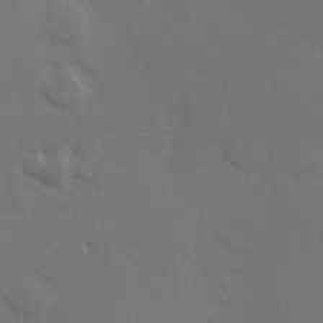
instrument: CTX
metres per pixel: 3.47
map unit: Hve
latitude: 19.7260
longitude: 150.0472
